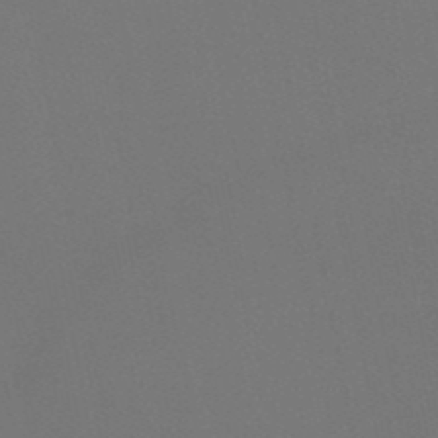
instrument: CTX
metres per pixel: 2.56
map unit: HNb
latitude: -51.2943
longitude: -42.7813
